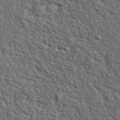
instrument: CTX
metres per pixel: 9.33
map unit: lHvf
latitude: 38.2711
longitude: -87.2348
